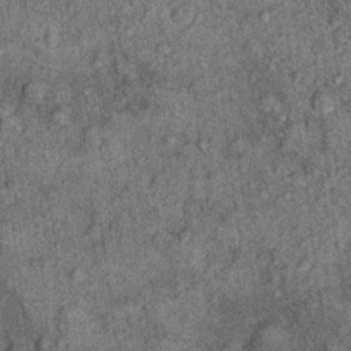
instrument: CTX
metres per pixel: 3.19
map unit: Ht
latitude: 9.5371
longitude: -38.1200
